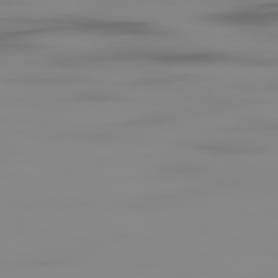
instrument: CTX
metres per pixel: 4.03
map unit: Ap
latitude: -80.3495
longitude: -59.0459
